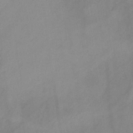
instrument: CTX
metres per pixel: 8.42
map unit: HNb
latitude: -31.3509
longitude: 62.8786
